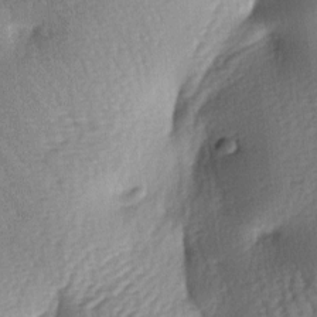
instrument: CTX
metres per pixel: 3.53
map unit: lAa
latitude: -6.6518
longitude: -126.7813
